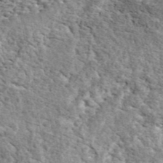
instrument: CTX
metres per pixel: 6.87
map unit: ANa
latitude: 43.7072
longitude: 45.5777
